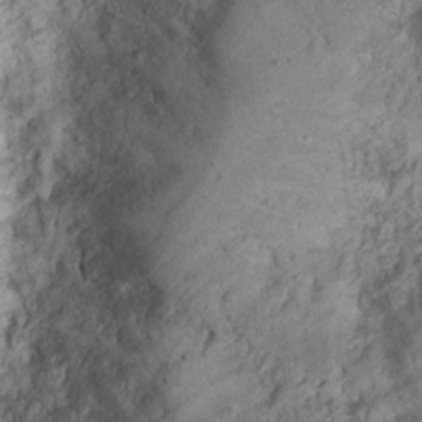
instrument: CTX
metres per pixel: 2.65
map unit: Nhu
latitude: 22.5924
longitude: -68.9136
